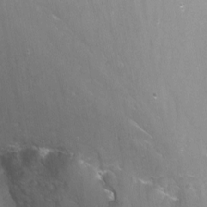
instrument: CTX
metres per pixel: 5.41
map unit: Nhu
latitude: -12.8975
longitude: -58.8569
